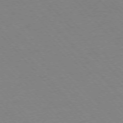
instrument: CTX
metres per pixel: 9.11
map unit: Ap
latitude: -76.6707
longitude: -86.4412
